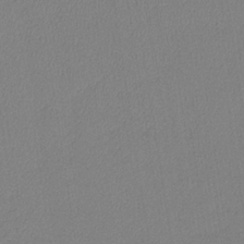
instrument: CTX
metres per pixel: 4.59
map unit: lHb
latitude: -34.5952
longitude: 65.1620
